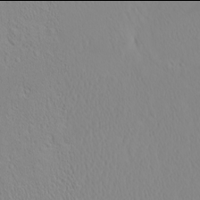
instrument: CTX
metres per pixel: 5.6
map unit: eHh
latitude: -2.0094
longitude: 19.5210
